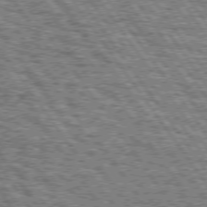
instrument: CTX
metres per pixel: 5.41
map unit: Hpe
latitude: 74.6491
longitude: -154.4412
